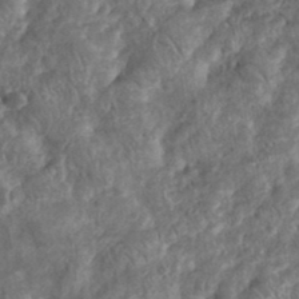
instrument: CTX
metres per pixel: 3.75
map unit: eHh
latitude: 38.1200
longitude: -58.2712
